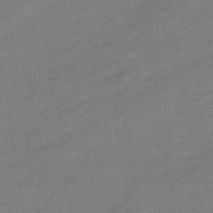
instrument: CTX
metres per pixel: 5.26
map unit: eHb
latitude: -36.6140
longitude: 78.3684
